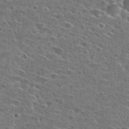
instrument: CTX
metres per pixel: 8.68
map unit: Hto
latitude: 26.8947
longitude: -46.6491
